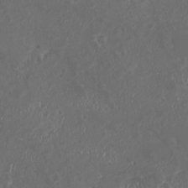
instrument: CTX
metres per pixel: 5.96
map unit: HNhu
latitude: -2.1605
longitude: 11.0864
